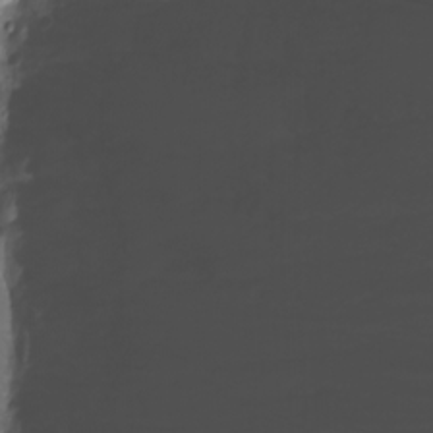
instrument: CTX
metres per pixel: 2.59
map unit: Nhu
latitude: -6.1039
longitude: -79.5182
